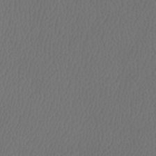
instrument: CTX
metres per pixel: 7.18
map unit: Htu
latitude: -5.8611
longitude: -73.6694
